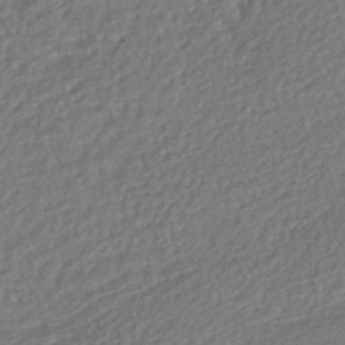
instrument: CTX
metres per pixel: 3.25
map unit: HNhu
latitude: -45.1053
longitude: 102.0283
